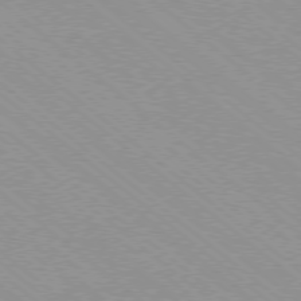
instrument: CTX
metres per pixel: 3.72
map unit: Ap
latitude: -78.8786
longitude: -65.4426
